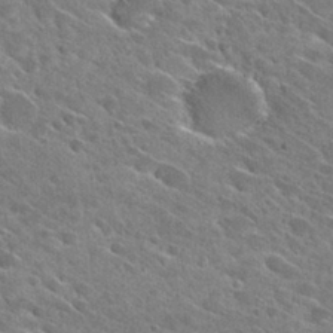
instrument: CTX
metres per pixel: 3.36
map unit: Hto
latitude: 28.5923
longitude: -43.4427
